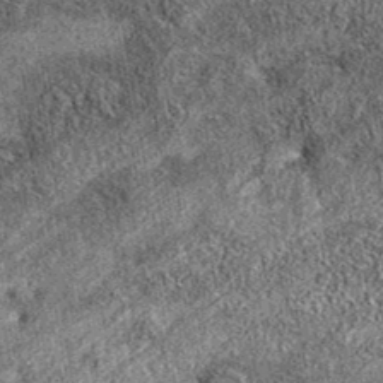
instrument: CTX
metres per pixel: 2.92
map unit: eAb
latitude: 37.5749
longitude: 108.9353
